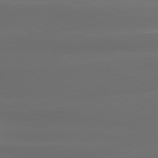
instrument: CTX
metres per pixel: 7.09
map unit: lApd
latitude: 80.5357
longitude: -138.9703
